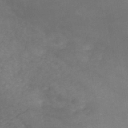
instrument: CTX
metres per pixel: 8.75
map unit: HNb
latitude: -45.8233
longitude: -37.1403
